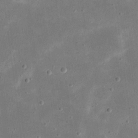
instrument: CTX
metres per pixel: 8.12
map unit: eHh
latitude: 21.2726
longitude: -67.4804
